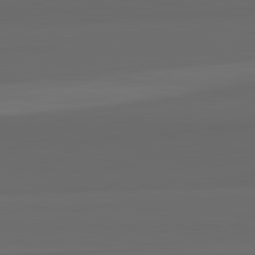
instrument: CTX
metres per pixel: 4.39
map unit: lApd
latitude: 82.7435
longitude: 159.7477
